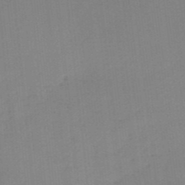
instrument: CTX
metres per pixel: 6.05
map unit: HNb
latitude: -44.8975
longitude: -43.3671
